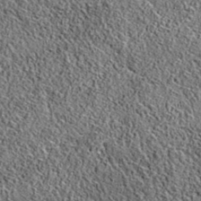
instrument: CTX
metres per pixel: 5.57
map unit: eAb
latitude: 36.3467
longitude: 109.9745
